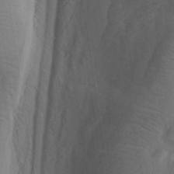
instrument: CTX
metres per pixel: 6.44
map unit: lAa
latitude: 22.5168
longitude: -137.6694
